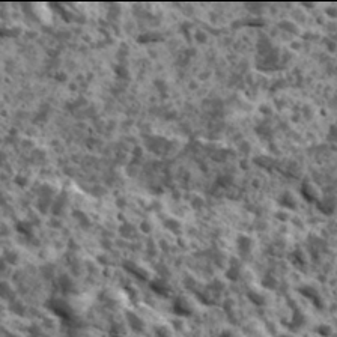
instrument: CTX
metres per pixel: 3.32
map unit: Ave
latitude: 17.9906
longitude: -134.6112
